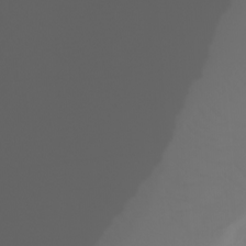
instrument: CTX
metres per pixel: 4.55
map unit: Aa
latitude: -10.8030
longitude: -68.0633
